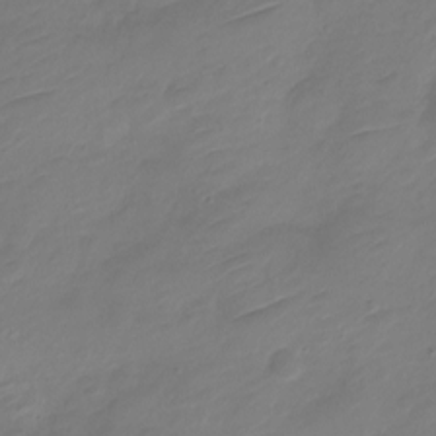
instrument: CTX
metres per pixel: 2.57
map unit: Nve
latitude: -18.0661
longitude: 106.5952
